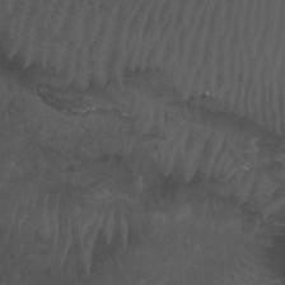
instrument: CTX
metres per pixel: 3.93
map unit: Htu
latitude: -6.6896
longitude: -67.6882
